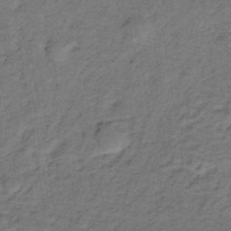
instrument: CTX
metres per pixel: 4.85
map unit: lHb
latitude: -33.1054
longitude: 65.6533
